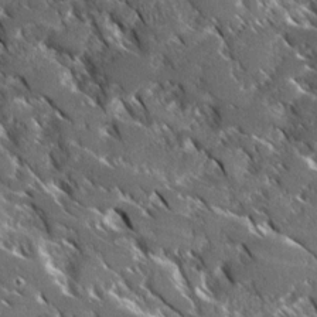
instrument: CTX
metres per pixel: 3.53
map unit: Ave
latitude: 16.9325
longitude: -130.1011
